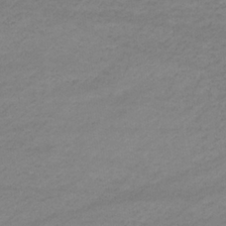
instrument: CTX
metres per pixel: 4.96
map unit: eHb
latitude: -33.5777
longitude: 70.5196
